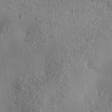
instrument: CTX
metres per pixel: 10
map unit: Nhe
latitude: -35.1431
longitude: -130.5168
